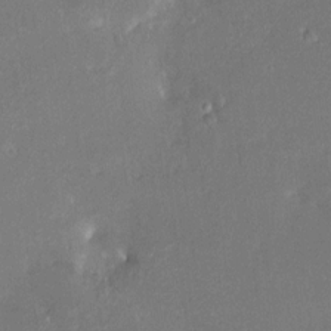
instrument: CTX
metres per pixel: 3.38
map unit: HNhu
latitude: 7.3482
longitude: 3.1053
